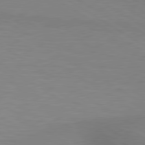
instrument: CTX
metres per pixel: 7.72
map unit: lApd
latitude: 80.5357
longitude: 131.5777
